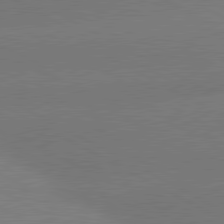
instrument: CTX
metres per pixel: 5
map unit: lApd
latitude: 80.8380
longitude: -150.2144
